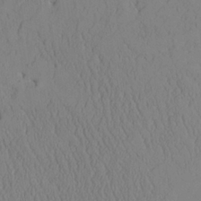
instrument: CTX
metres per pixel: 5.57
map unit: Aa
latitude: 25.0836
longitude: -132.4790
